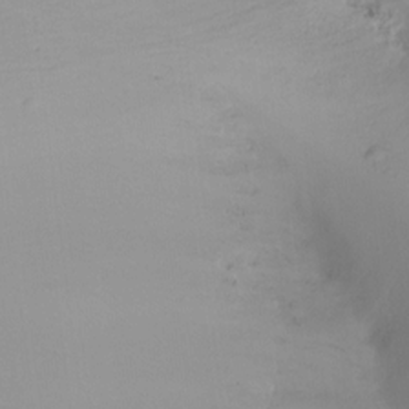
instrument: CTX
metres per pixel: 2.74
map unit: Ht
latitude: -15.1998
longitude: -42.8569
